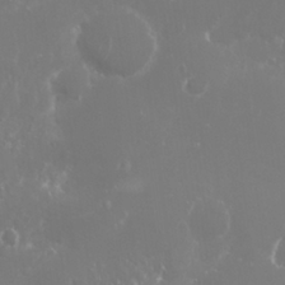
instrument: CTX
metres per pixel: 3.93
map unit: Nhu
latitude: 26.0633
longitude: -60.0444
